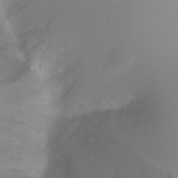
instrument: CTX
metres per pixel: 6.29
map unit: Ht
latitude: -2.5573
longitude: -61.0836
